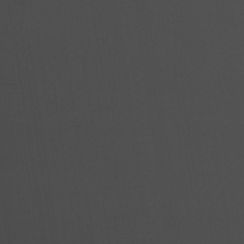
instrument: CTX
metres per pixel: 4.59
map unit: lHvf
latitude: 21.7261
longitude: 142.1416
